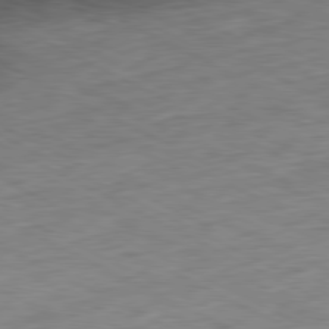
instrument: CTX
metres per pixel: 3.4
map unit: Ap
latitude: -81.1998
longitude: -73.1781
